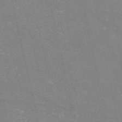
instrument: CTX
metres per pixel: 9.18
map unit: HNb
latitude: -54.7274
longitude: -38.1767
